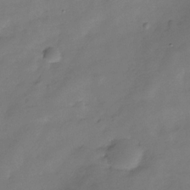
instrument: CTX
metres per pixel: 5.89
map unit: Hve
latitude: -31.9745
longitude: 93.3699
